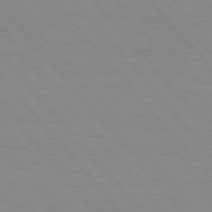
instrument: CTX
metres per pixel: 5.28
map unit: Hpe
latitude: 76.4790
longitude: -153.3482
